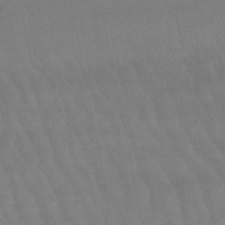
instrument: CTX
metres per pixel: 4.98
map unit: lHb
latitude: -48.0472
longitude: 75.7478
